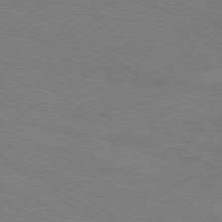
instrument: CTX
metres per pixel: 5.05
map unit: Ap
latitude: -79.8611
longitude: -65.4993
